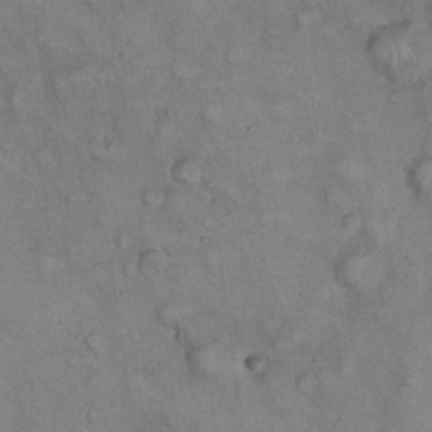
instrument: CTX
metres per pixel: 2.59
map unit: eHh
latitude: 22.4034
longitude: -61.1214
